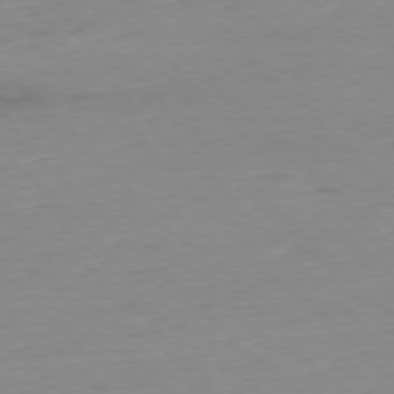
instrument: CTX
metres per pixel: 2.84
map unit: Ap
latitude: -76.8786
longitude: -90.8569
